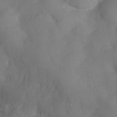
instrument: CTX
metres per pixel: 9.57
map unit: Nve
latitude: -27.3698
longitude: -147.8395
